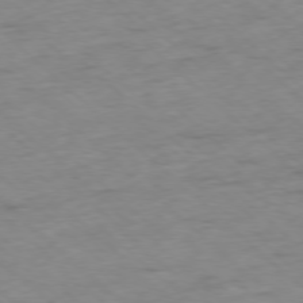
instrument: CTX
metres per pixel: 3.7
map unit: Ap
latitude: -77.8044
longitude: -79.1592
